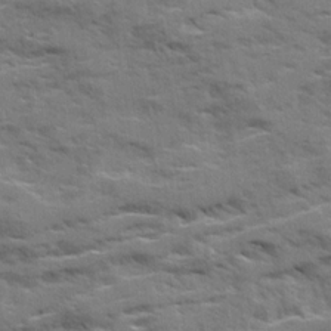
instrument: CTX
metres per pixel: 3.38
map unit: Ave
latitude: 20.7813
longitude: -130.1011
